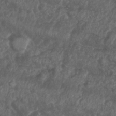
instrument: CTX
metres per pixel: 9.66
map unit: Nhu
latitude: 26.0822
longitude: -63.2915
